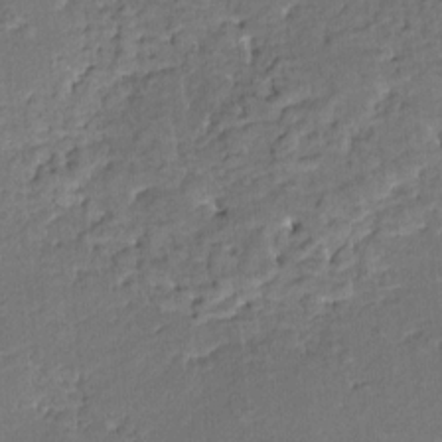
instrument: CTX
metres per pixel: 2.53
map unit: HNhu
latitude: 3.4615
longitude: -7.7827
